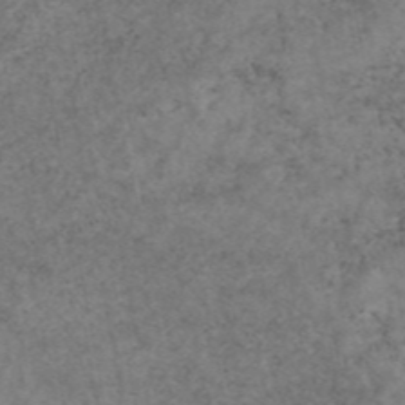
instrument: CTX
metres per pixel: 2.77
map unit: eAb
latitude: 45.1592
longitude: 115.1431
